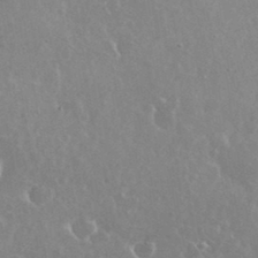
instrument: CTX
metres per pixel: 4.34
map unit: eHh
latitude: 35.8394
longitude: -58.8380
